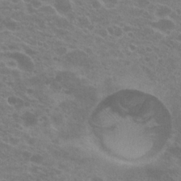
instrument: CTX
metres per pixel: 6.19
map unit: Hto
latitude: 21.2348
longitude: -37.0837
